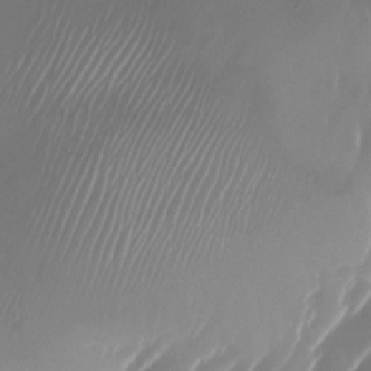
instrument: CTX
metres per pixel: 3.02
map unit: Nhu
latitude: -23.9367
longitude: -71.9150
